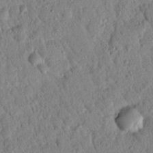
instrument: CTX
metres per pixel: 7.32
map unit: Nhu
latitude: 21.5938
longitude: -77.3481
